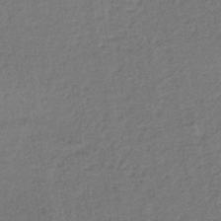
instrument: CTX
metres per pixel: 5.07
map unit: lHb
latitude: -38.3684
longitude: 59.7855
